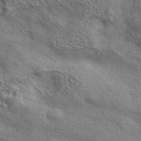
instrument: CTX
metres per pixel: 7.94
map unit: ANa
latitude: 43.8772
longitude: 48.1795
